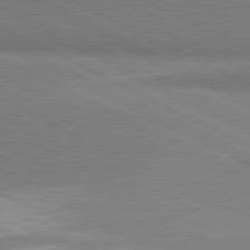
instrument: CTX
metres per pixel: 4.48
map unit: lApd
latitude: 81.4048
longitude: 162.9164
